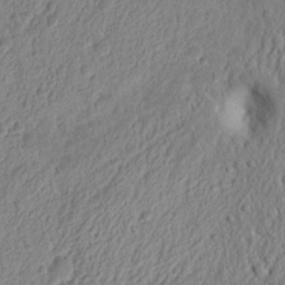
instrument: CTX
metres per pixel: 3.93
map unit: Nhu
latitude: 13.1781
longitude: -73.2159
